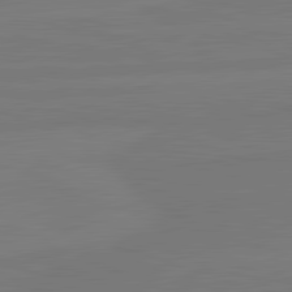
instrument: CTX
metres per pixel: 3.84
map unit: lApd
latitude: 81.8961
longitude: -179.5938
